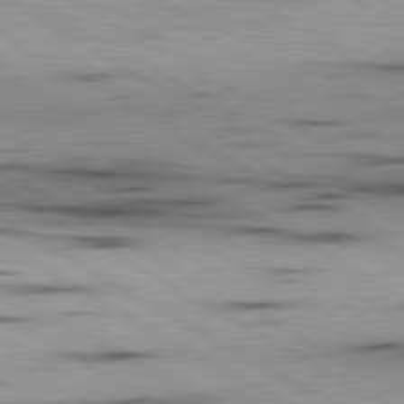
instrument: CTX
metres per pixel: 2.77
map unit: lApd
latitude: 80.1578
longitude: 157.6155
